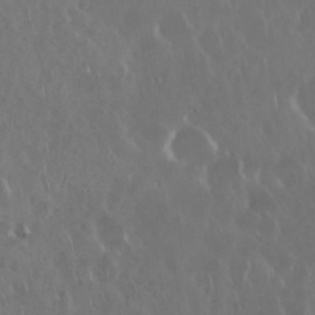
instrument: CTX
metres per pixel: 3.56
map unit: Nhu
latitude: 29.4804
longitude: -59.6694
